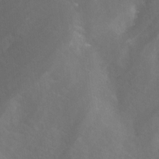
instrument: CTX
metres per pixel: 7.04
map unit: Nhe
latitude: -27.9745
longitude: -109.1214
